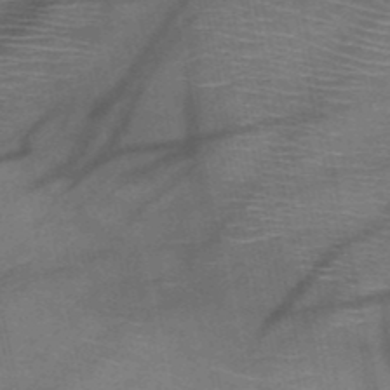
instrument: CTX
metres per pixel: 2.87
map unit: HNb
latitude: -51.1431
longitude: -42.3278
